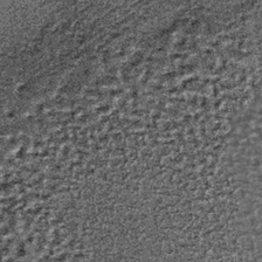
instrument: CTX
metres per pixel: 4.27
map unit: lHb
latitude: -37.6344
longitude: 64.9353
